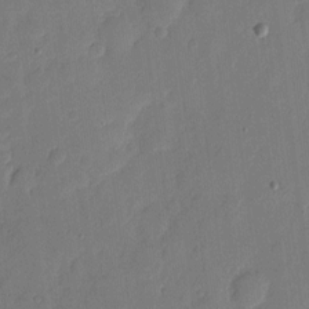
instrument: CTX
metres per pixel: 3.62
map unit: eHh
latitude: 5.4993
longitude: -72.4412
